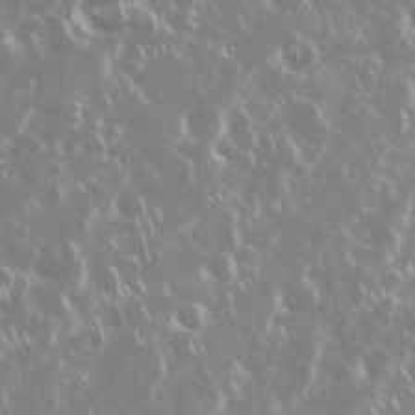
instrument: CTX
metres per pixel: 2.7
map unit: Nhu
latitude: 29.2915
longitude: -60.5734
